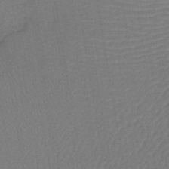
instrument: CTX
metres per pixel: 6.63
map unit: lHb
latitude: -38.9164
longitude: 58.4628
